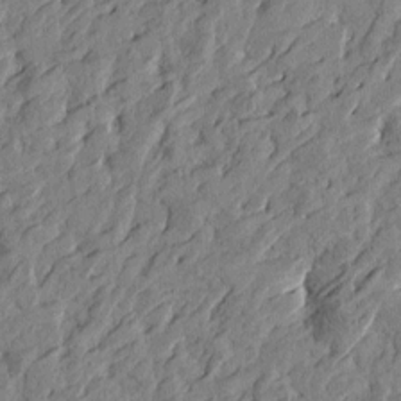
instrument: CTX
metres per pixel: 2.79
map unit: Htu
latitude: -2.9352
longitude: -179.3671
